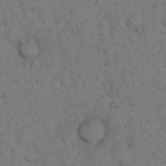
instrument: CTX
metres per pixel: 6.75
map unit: eHh
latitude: 15.9151
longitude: -63.1403
